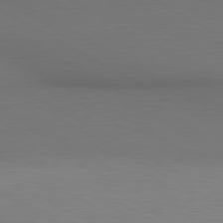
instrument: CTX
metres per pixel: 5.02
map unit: lApd
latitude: 80.4979
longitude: 140.6329
